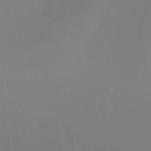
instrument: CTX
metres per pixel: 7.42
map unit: Nhu
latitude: -7.9367
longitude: -73.5372
